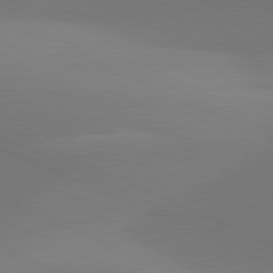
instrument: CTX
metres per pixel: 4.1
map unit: lApd
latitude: 81.7261
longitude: 144.9731
